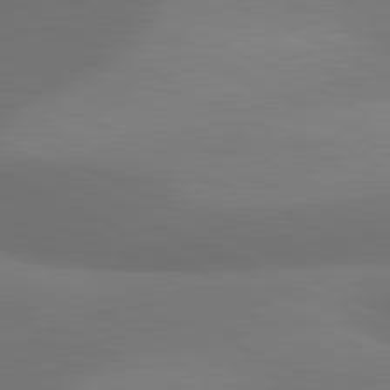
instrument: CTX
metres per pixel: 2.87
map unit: lApd
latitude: 81.0836
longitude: 127.1809
